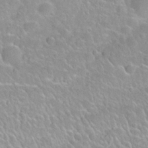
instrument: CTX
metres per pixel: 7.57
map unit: Nhu
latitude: 28.1578
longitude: -52.6302
